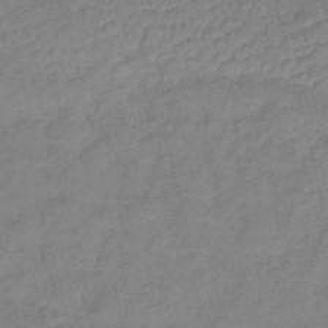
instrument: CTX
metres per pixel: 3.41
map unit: lHb
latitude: -40.8975
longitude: 76.3117
